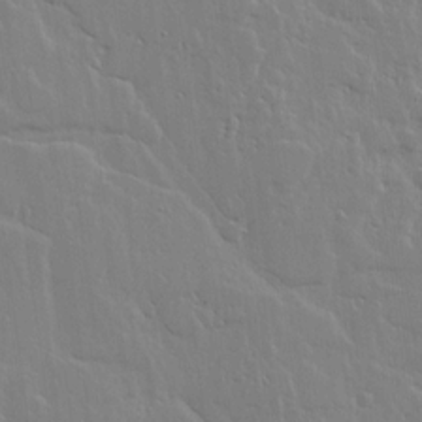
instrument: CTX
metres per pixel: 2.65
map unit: lHvf
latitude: 18.0822
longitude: -116.8380
